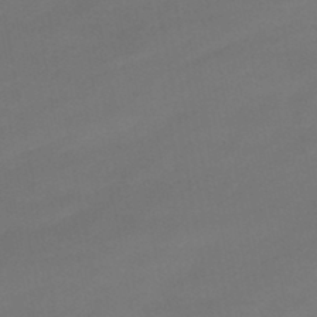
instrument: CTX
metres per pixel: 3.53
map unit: HNb
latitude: -46.8597
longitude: -35.5749
